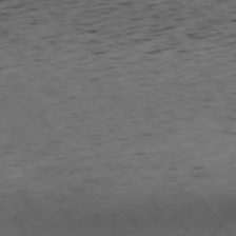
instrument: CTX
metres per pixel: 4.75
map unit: Ap
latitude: -76.0283
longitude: -62.5924
